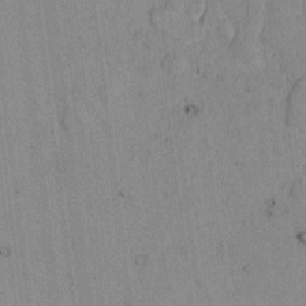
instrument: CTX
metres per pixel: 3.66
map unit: lAvf
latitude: 7.4237
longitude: 169.1242
